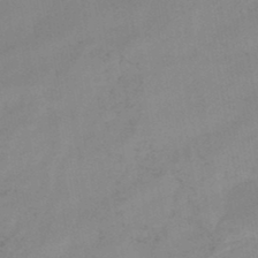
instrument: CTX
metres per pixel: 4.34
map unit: eHb
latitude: -45.9745
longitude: 85.2942
